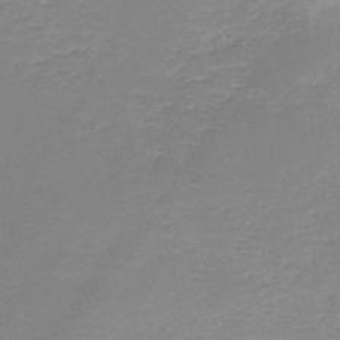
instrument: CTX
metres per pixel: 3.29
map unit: HNb
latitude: -48.2173
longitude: -39.5938
